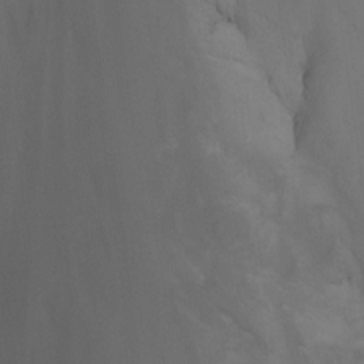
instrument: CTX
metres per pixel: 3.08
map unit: Nhu
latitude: -14.4629
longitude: -55.1403
